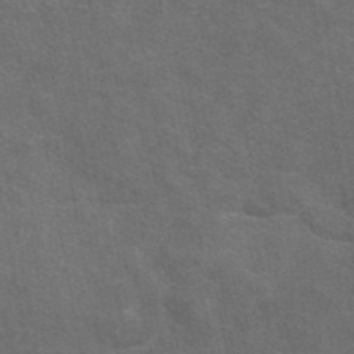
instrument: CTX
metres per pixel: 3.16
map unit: eAb
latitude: 44.9702
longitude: 108.6707
